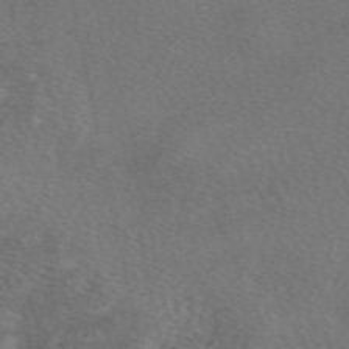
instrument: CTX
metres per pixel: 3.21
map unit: eAb
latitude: 48.8191
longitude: 108.4251
